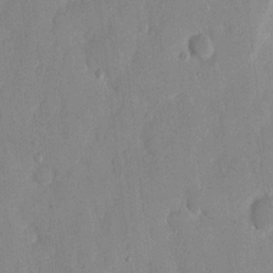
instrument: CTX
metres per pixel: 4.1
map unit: eHh
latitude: 12.4223
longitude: -68.2334
